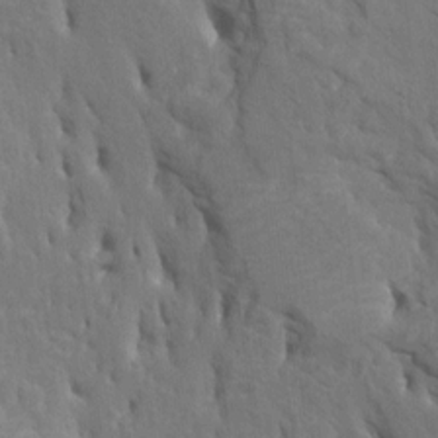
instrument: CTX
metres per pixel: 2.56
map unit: HNhu
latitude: 6.9892
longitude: -3.2348
